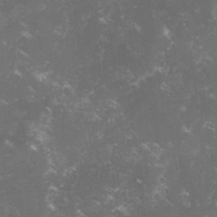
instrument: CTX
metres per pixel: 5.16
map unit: lHvf
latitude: -14.5007
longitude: -99.9150
